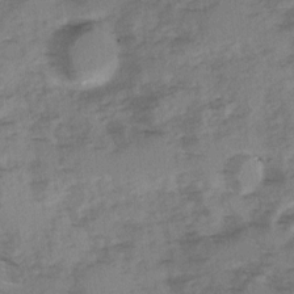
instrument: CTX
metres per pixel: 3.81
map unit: Ave
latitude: 0.8569
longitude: -110.4601
